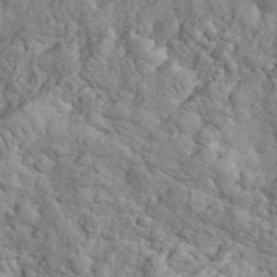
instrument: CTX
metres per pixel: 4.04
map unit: eHh
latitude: 32.3656
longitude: -66.5356
